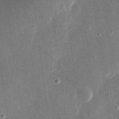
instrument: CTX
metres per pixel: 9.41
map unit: eHh
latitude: 17.8017
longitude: -70.8758
